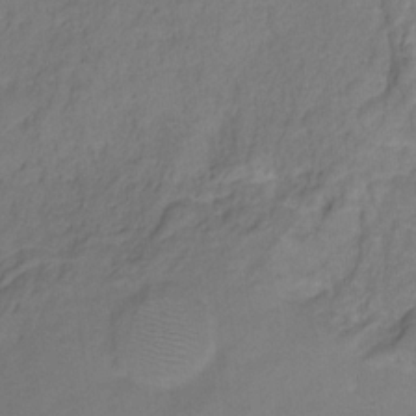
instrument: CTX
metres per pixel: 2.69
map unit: HNhu
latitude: -28.1039
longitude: 75.1054
